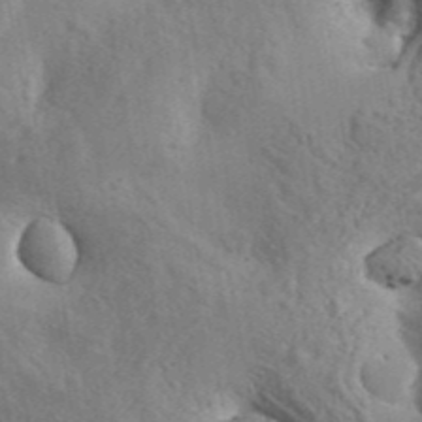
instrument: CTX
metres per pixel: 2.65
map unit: eHh
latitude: 34.3089
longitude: -134.0444
